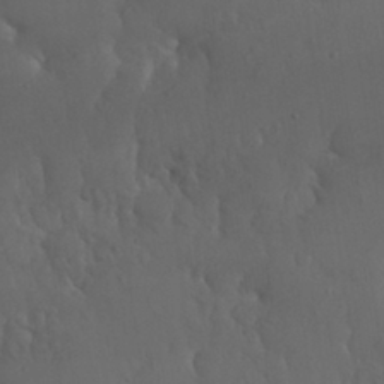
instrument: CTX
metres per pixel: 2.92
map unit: Nhu
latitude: 30.4979
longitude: -57.2914
